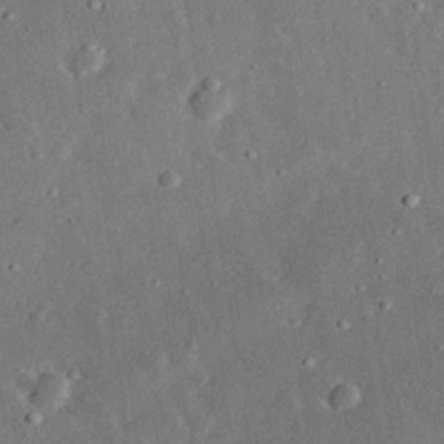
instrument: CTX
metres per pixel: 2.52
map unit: lHvf
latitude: 32.2711
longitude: -84.1011
